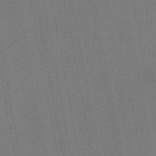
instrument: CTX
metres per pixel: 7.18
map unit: lHb
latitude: -47.0486
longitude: 70.7085
